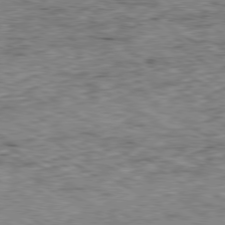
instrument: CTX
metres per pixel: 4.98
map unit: Ap
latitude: -80.2929
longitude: -51.4048
